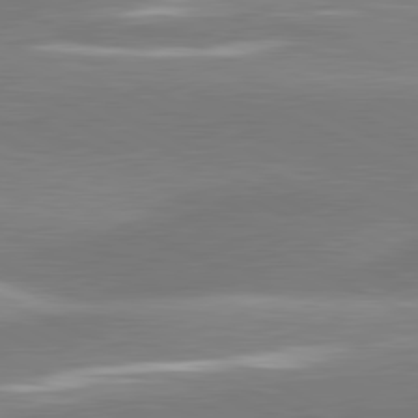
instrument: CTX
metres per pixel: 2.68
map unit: lApd
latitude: 81.4237
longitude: -159.9717
